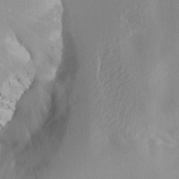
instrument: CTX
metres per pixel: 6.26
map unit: Aa
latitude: 20.5735
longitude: -144.7813
